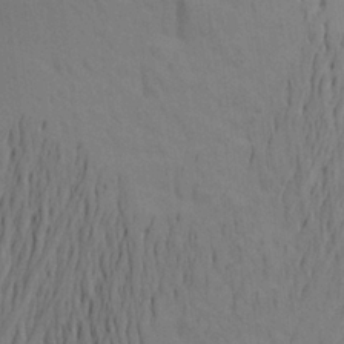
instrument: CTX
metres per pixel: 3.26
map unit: Aa
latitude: 22.3467
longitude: -148.3467
